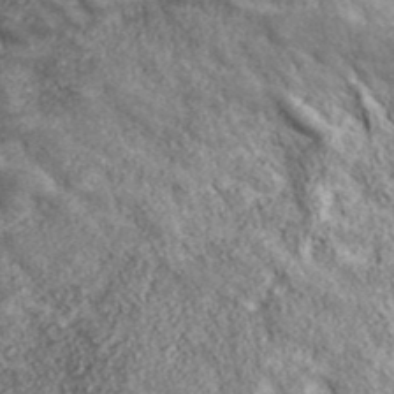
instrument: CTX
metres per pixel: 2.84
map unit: eHh
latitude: 42.9892
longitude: -89.0648
